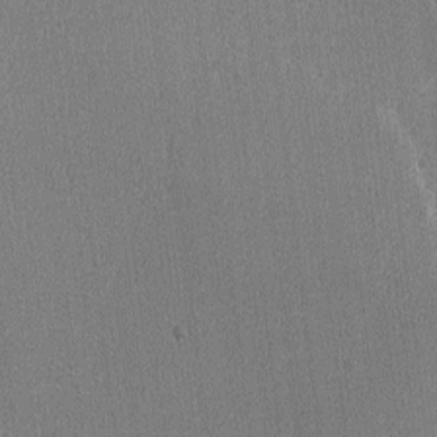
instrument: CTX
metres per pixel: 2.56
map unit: lAvf
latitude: -8.3306
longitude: -113.6127
